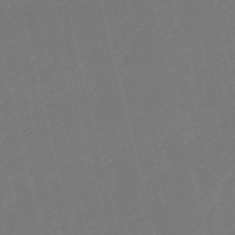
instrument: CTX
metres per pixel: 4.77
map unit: HNb
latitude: -55.5966
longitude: -39.2915
